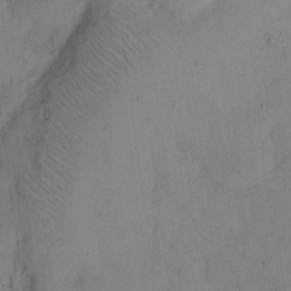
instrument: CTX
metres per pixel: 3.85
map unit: eHh
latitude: 13.1781
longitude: -61.8961
